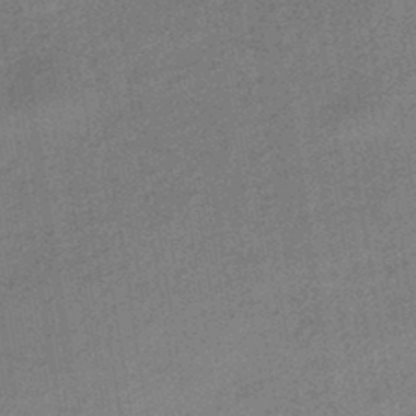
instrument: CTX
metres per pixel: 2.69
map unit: HNhu
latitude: -43.5966
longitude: 90.8975
